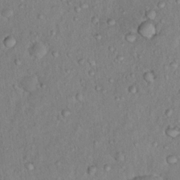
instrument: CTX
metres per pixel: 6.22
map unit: Hto
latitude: 13.4616
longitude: -37.2159
